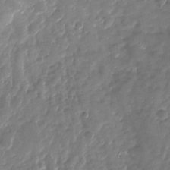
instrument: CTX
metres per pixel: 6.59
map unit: Nhu
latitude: -27.8422
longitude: -60.8191
